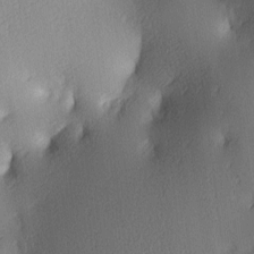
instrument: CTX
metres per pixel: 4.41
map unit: lAa
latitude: 4.2145
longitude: -116.6680
